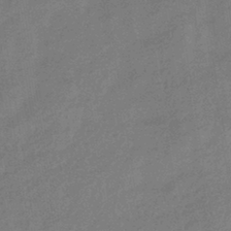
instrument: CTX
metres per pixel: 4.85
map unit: eHb
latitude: -40.4629
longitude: 83.5777
